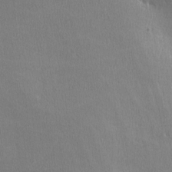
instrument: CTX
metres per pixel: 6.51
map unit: lHvf
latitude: -11.6344
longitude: -100.0255
